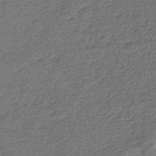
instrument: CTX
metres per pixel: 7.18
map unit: eHb
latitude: -45.8611
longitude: 88.9541
